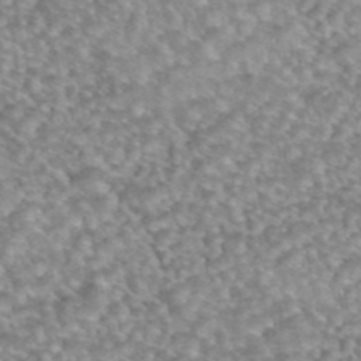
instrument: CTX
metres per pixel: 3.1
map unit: eAb
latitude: 45.0647
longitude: 104.7652
